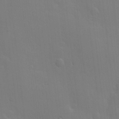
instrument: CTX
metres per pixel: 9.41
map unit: Hve
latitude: 18.5168
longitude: 150.8030
